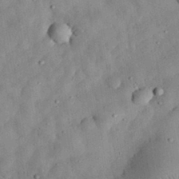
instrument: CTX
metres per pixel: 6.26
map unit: eHh
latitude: 32.9703
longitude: -76.4979
